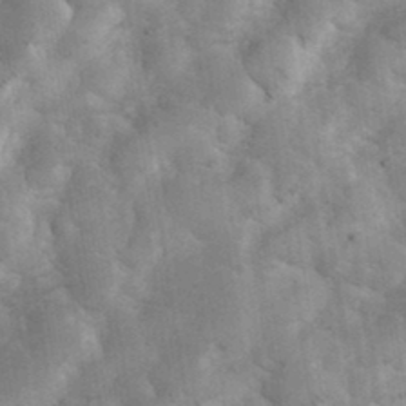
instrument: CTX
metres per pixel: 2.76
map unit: eHh
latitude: 35.5182
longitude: -68.1578
